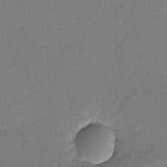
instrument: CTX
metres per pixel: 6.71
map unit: lHvf
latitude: -11.3510
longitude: -99.4237
